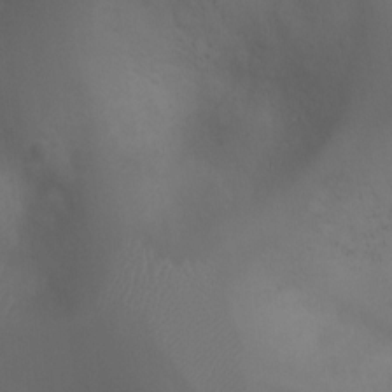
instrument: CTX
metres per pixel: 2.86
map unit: Ht
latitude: 2.1766
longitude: -22.4412
